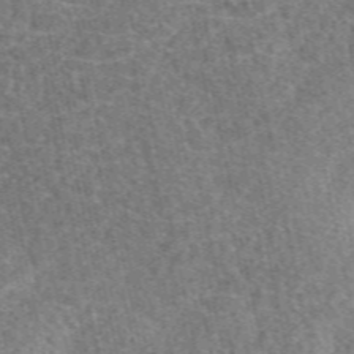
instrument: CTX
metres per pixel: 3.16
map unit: eAb
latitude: 49.9528
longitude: 118.8219
